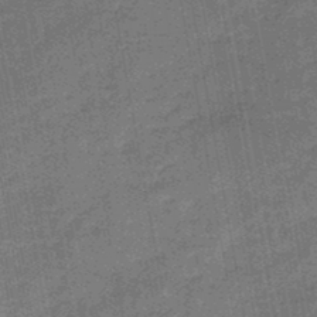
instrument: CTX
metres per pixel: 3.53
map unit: HNb
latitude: -46.4251
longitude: -36.7246
